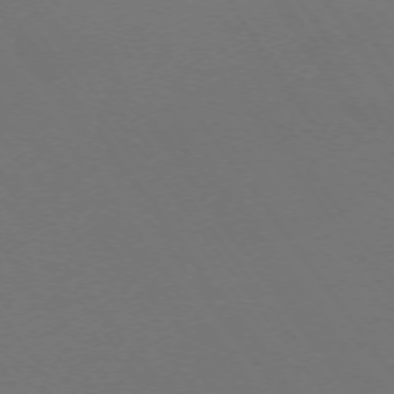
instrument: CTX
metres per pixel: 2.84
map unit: Ap
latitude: -74.1039
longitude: -72.4034
